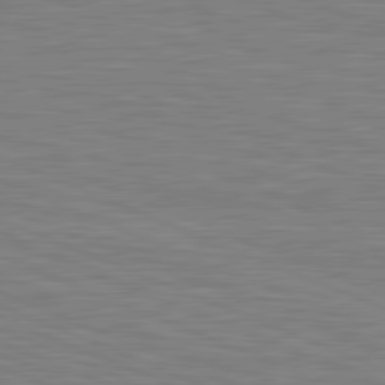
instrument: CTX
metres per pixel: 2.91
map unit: lApd
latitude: 81.5749
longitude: -171.8205
